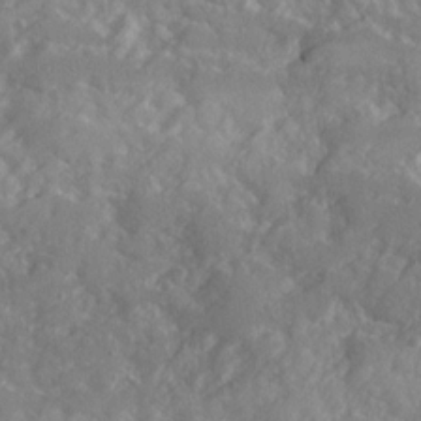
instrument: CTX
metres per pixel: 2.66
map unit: Ave
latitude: 19.9150
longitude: -130.2901
